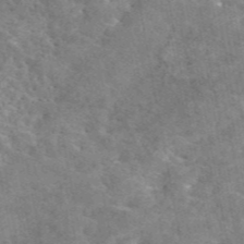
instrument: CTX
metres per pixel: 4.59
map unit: eAb
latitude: 44.9136
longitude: 124.8408
